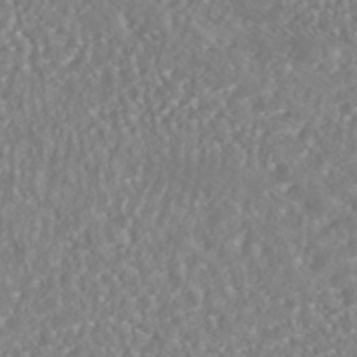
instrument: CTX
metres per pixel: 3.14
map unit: HNhu
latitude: -46.6140
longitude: 104.4251
